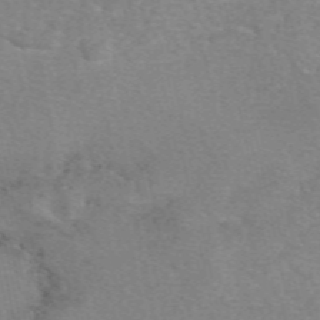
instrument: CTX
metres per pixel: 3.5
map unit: eAb
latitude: 50.0444
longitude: 106.0472
